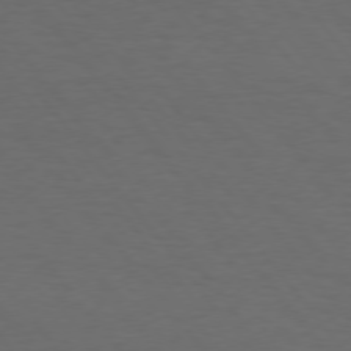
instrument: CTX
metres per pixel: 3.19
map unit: Hpe
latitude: 74.8947
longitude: -131.6694
